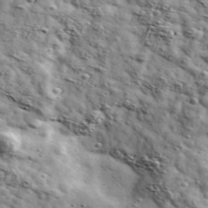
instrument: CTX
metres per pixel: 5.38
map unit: Ave
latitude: 41.0081
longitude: -107.1214
